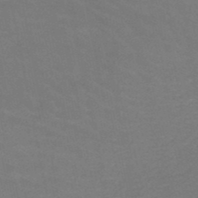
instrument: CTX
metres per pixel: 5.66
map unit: HNb
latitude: -50.2739
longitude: -52.5924
